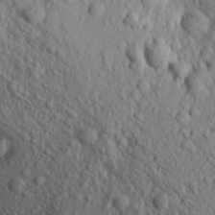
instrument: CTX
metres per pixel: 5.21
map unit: Aa
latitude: 18.5545
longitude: -148.4601
